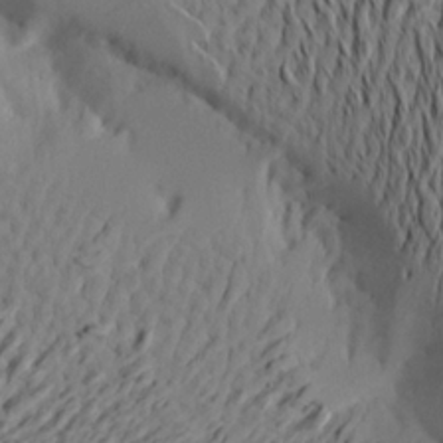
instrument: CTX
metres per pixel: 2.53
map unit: Aa
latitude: 20.6869
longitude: -145.5182
